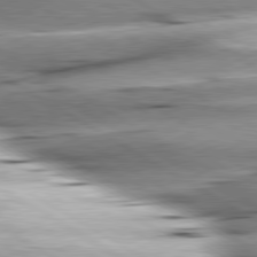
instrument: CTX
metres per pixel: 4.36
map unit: lApd
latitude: 80.1200
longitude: -156.8002
